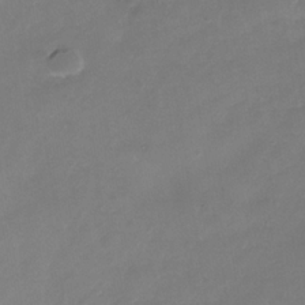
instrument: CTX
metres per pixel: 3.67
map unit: Nhe
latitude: -37.3131
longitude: -90.5168
